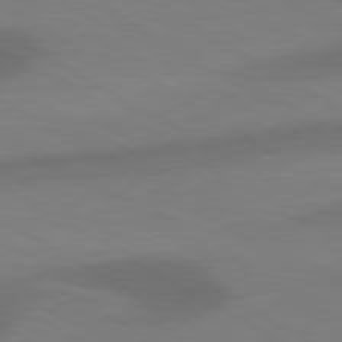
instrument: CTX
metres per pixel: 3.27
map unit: lApd
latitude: 80.7624
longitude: 120.0661
